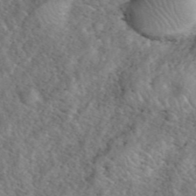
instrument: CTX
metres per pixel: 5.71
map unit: eHh
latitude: 40.7435
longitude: -57.1781
